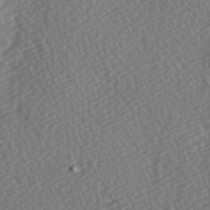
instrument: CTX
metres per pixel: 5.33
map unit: Hve
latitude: 3.1403
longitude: -123.8205
